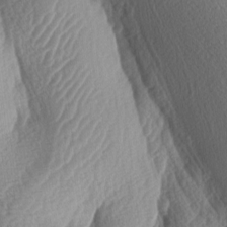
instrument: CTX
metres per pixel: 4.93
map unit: lAa
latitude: -3.7666
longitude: -127.9906
